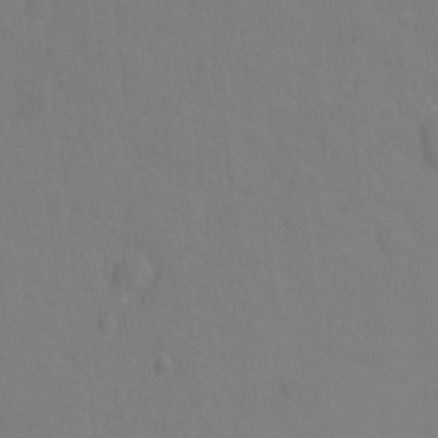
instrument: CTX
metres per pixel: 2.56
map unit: Ht
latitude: -1.2565
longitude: -33.8394
